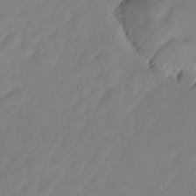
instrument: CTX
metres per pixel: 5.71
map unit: HNhu
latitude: -24.0283
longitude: 50.9164
